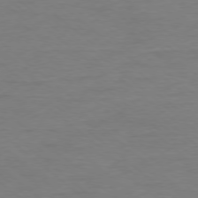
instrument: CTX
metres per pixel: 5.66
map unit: Ap
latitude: -78.4440
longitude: -89.8206
